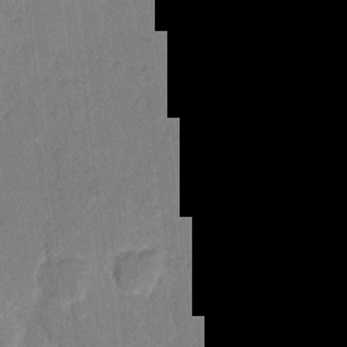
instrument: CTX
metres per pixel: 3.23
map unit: eHh
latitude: 7.9717
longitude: -66.8380
